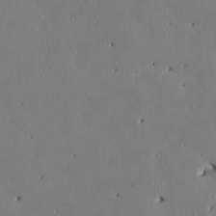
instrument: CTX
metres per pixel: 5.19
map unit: HNhu
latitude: 2.7057
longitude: -5.0836
